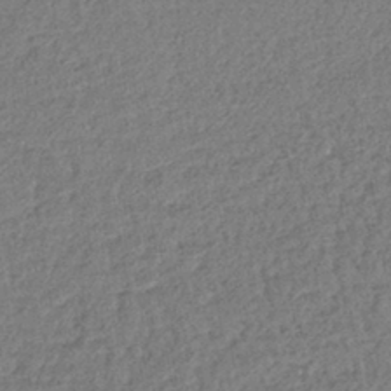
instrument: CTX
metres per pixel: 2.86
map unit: lHb
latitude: -40.8408
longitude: 69.1242
